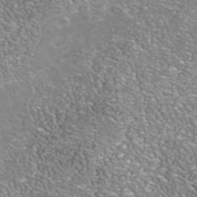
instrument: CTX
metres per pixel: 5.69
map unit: Nhe
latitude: -41.2376
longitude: -99.7638
